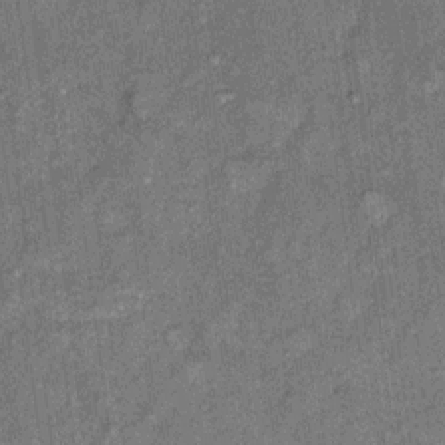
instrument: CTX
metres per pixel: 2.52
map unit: Ht
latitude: 8.2334
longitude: -37.4237
